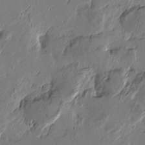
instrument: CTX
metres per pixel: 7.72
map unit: Htu
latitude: -2.6707
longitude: -178.1200
